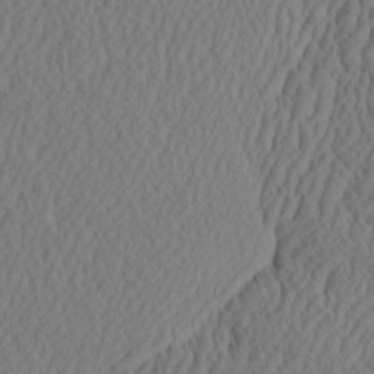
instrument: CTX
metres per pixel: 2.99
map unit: eHh
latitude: -2.8785
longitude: 16.6708
